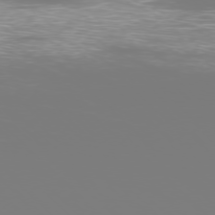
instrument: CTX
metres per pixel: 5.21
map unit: Ap
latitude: -77.4265
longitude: -62.3090
